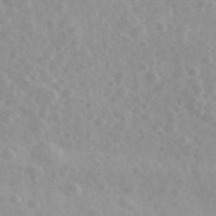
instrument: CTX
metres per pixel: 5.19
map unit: Ave
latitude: 39.3671
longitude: -106.4601
